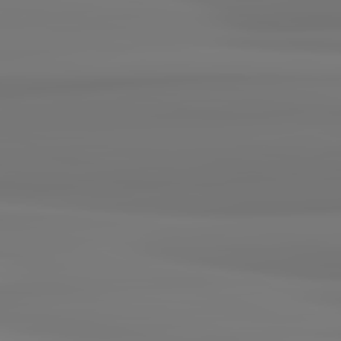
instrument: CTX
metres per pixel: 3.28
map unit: lApd
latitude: 82.3089
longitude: 170.9353
